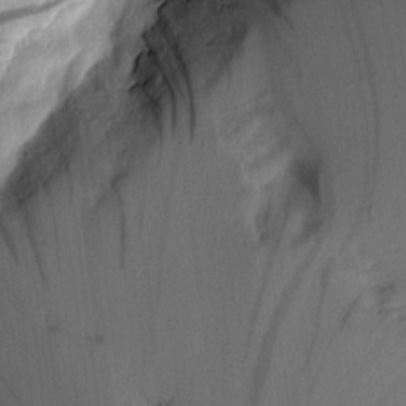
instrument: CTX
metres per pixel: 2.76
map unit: Aa
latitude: 10.9514
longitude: -128.0255
